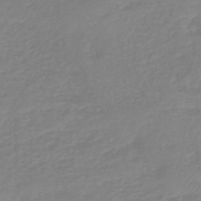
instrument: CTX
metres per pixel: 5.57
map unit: eHb
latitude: -45.1809
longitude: 84.2550
